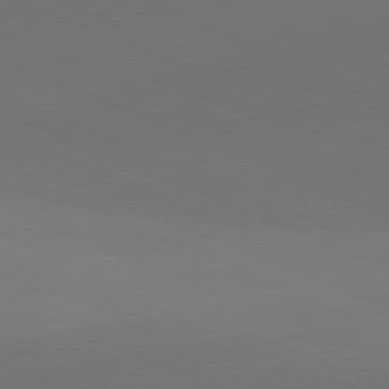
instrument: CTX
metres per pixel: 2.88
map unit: lApd
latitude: 81.6316
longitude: 136.3117
